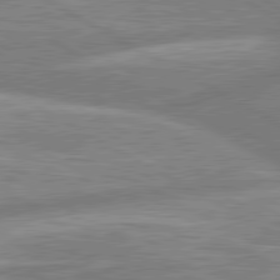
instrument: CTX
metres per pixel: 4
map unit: lApd
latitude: 80.3845
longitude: -166.6301
